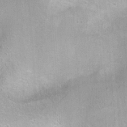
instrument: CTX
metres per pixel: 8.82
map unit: Nhu
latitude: 1.7449
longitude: -16.8946
